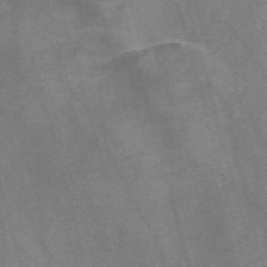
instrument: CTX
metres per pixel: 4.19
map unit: Nve
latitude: -58.6518
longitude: 64.3684
